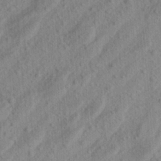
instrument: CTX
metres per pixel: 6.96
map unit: Aa
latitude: 22.1011
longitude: -144.0633
